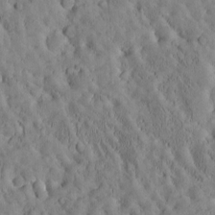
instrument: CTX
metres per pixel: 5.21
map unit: Htu
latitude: -3.4076
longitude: 174.2550
